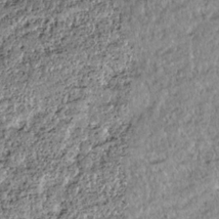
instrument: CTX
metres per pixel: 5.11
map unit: HNhu
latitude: -36.5007
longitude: 33.8612
